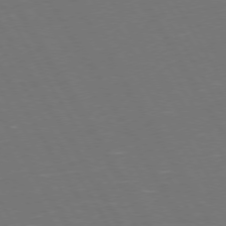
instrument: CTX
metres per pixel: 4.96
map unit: Hpe
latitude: 73.1970
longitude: -127.7072
